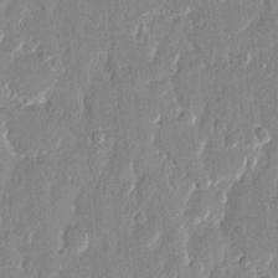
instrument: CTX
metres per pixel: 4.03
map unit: eHh
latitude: 12.1389
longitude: -70.9136
